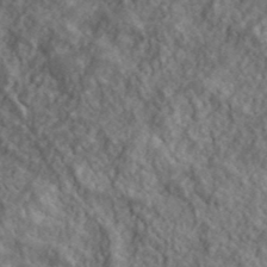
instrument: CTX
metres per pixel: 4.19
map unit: lHvf
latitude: 39.7450
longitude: -89.6127
